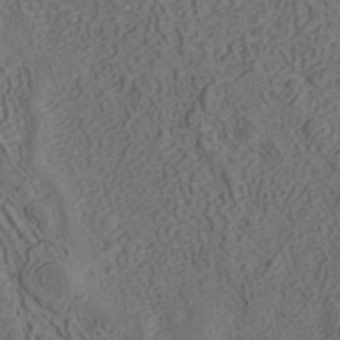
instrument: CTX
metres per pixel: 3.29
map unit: ANa
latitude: 42.4034
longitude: 30.2739
